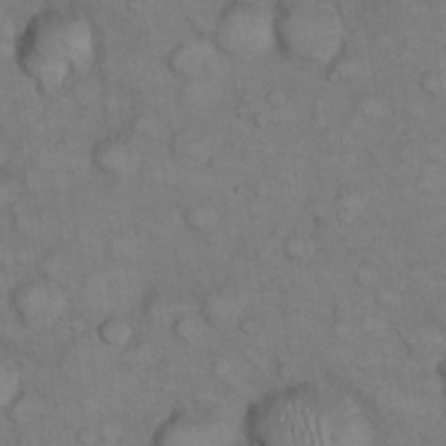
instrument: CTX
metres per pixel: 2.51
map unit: eHh
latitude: 22.4601
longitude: -60.3656
